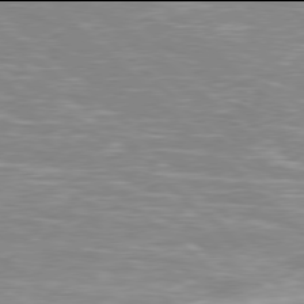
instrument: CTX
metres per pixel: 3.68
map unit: Hpe
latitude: 77.9906
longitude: -124.1766
